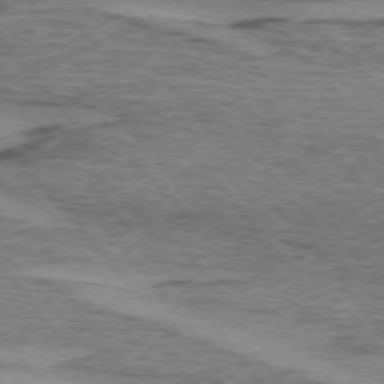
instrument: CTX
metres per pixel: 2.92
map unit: lApd
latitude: 74.7624
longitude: -77.5749
